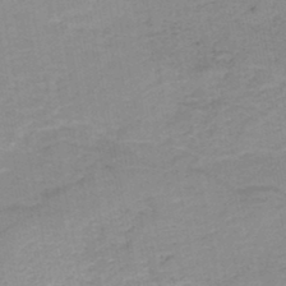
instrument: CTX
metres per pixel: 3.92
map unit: HNb
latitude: -45.8800
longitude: -44.8380
